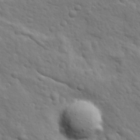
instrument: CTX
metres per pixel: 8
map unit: Ave
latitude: 17.6883
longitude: -132.6679
